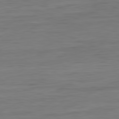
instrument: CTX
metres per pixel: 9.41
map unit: Ap
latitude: -82.1228
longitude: -74.8758
